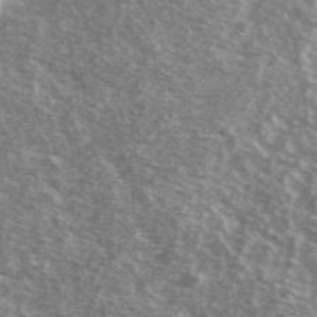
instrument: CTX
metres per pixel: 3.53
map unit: Ave
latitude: 39.3859
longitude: -109.2726
